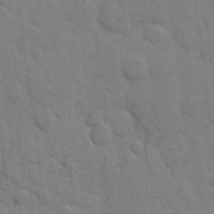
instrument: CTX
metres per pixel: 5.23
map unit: eHh
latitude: 8.8569
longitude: -67.0647
